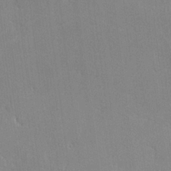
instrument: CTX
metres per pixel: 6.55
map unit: lHvf
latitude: -11.5966
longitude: -101.9528
